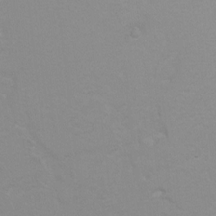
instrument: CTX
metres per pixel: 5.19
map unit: Hto
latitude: 6.9325
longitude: -30.8758
